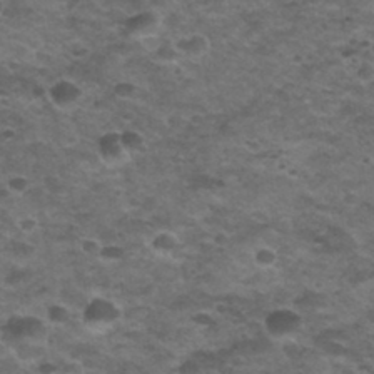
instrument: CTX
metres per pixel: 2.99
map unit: Nhu
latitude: 31.8206
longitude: -52.6680
